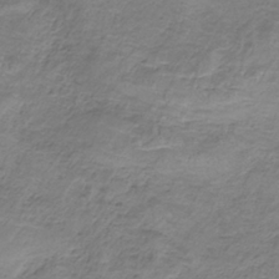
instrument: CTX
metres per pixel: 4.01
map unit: HNb
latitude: -34.4251
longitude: 58.1983
